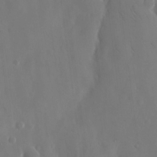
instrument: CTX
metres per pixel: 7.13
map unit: eHh
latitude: 13.7261
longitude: -71.7638
